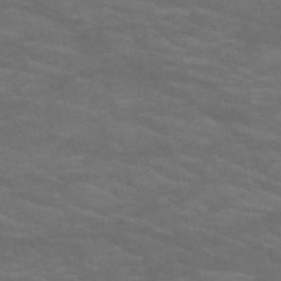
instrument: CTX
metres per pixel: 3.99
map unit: HNb
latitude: -53.5777
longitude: -44.6868
